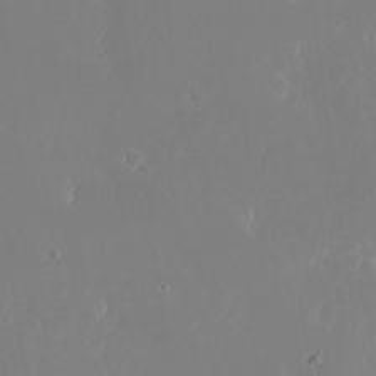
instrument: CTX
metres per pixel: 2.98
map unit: Nhu
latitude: -25.7100
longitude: -72.1578
